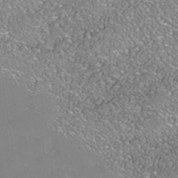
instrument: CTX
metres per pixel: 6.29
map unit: Nhe
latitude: -39.7100
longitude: -117.4049
